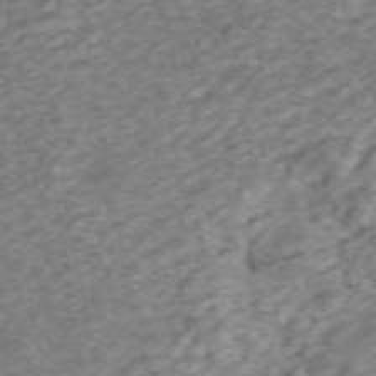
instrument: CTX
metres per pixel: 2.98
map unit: ANa
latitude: 45.4426
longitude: 22.2362
